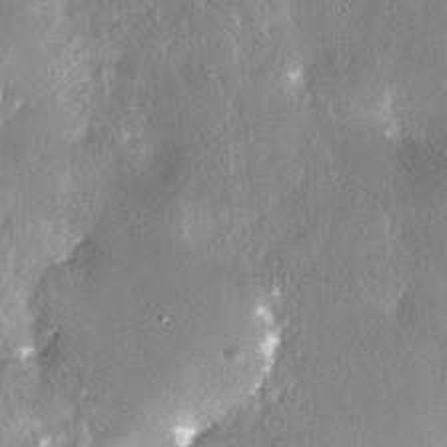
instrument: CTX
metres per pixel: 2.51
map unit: Nhe
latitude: -27.8233
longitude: -110.1011
